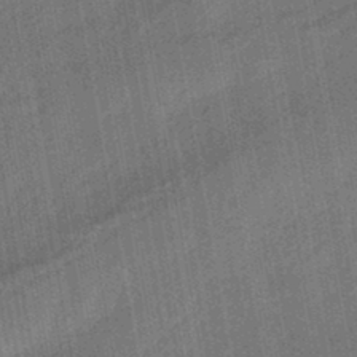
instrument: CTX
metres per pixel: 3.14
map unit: HNhu
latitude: -44.7463
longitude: 91.1620
